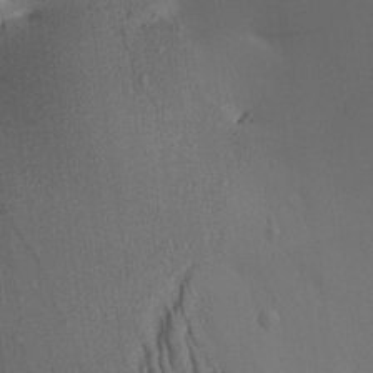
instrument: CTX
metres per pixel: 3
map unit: Aa
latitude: 29.1214
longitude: -136.7624
